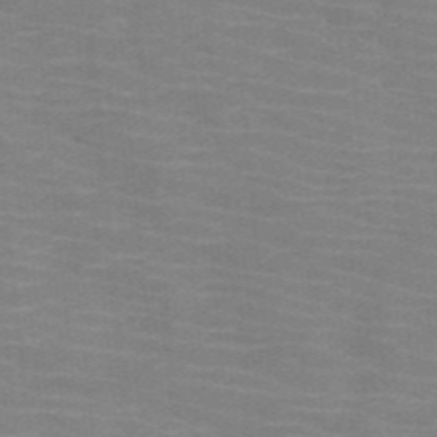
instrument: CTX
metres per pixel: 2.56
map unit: HNb
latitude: -46.7463
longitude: -46.1389
